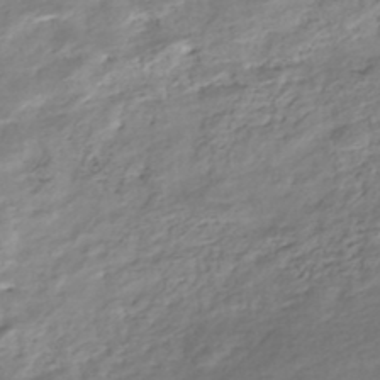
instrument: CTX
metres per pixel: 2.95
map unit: Nhe
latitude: -48.3684
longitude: -172.6112
